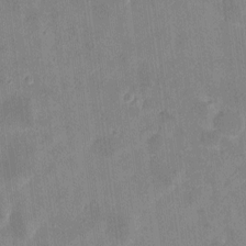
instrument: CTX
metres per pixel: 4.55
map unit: eHh
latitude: 8.0255
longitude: -73.2915
